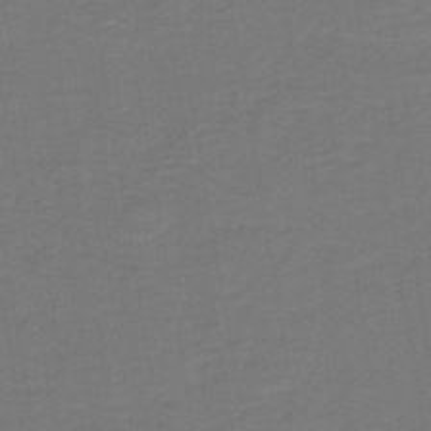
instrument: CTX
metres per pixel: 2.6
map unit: lHb
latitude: -43.2375
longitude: 53.8989
